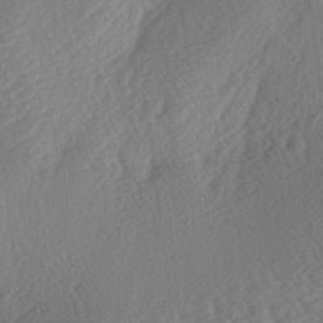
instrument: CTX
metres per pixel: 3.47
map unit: lAa
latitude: -2.7463
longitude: -127.6127
